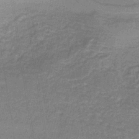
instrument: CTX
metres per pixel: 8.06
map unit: lHb
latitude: -39.2565
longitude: 59.7477
